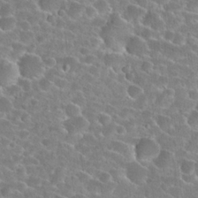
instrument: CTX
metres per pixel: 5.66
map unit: Hto
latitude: 24.3467
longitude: -45.7827
